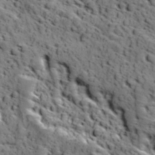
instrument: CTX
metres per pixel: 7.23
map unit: Ave
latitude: 11.9339
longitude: -105.3104
